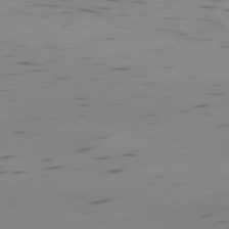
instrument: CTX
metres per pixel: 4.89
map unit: Ap
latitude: -79.4076
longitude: -62.5924
